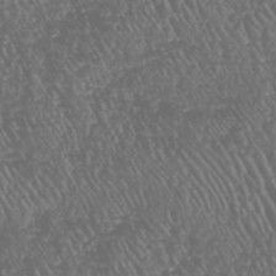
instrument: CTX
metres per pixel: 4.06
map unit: HNhu
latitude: -47.8044
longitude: 28.8975
